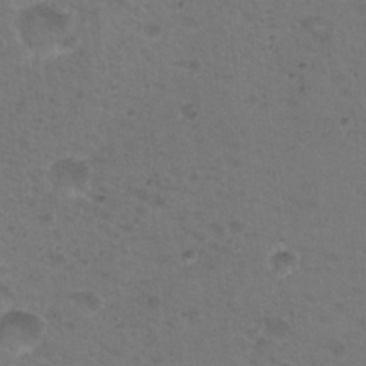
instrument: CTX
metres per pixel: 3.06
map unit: Nhu
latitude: 18.0444
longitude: -30.8947
